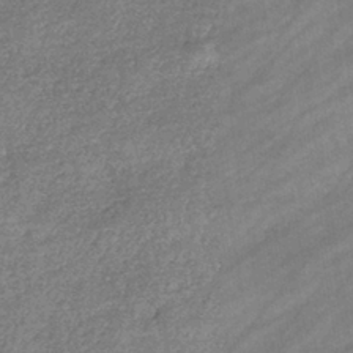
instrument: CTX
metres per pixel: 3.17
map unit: eHb
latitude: -39.1620
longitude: 81.5588
